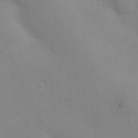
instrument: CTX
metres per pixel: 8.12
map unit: Nhu
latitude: 13.4804
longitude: -28.0633
